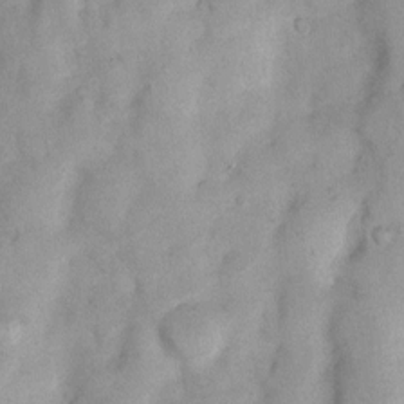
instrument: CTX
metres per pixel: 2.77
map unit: Nhu
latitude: 7.9150
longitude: -22.9514
